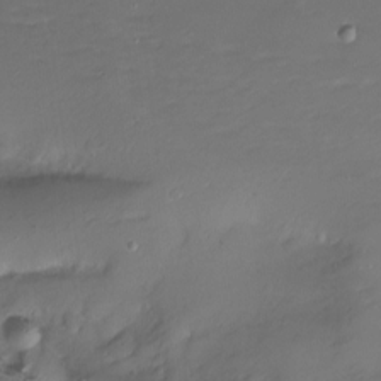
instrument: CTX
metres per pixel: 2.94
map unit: Hto
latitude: -13.6911
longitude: -43.6127
